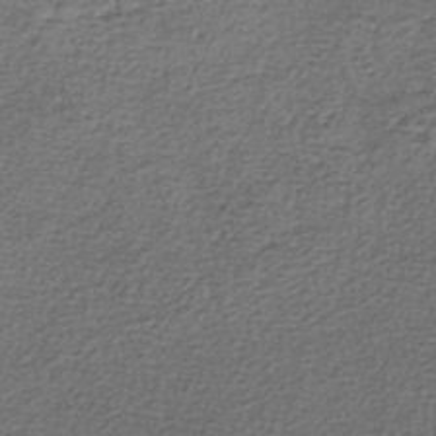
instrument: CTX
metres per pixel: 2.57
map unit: lHb
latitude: -45.1431
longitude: 58.3684
